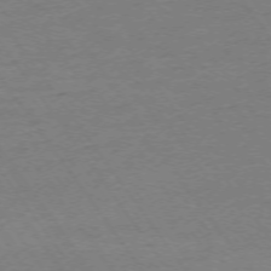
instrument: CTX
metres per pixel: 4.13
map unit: Ap
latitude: -73.9367
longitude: -85.0648
